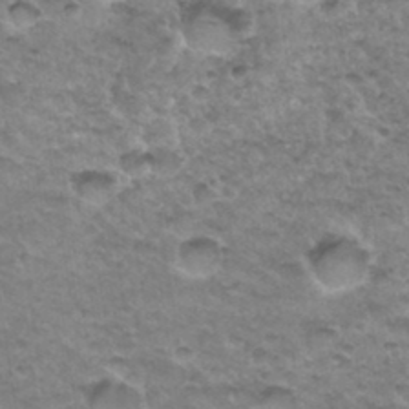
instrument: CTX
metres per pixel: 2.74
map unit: Hto
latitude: 34.3278
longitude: -48.7435
